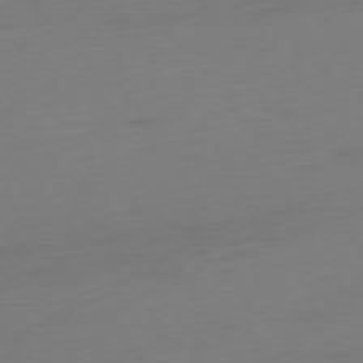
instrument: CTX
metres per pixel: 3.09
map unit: Ap
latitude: -75.8234
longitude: -71.4804
